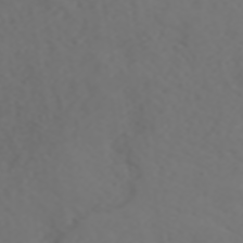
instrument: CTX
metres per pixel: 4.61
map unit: ANa
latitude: 42.4412
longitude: 34.5385
